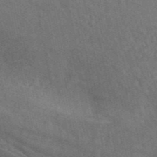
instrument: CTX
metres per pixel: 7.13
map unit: ANa
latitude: 44.9325
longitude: 44.9542
